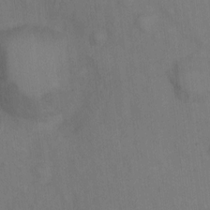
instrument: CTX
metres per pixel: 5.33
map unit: Hto
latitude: 6.3656
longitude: -37.5371
